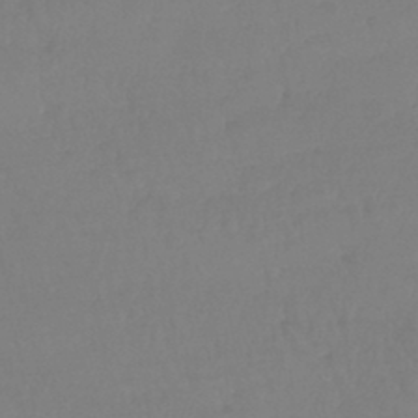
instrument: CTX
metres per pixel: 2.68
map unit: lHb
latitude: -44.8408
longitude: 70.1039
